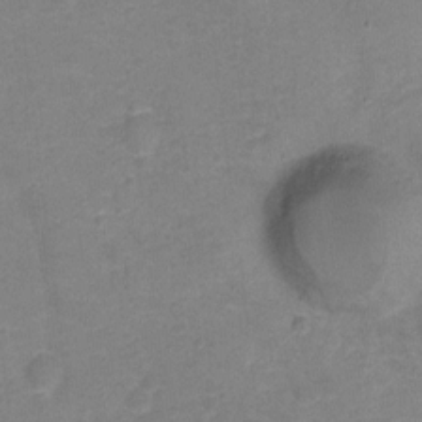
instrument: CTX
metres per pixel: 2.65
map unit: Hto
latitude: -0.3496
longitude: -34.3656
